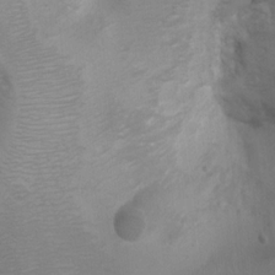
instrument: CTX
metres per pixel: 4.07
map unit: Ht
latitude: 2.6868
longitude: -28.3845
